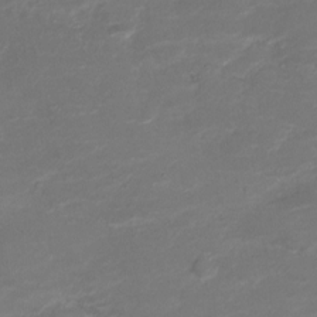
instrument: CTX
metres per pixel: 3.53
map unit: Nve
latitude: -20.3873
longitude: 103.9178
